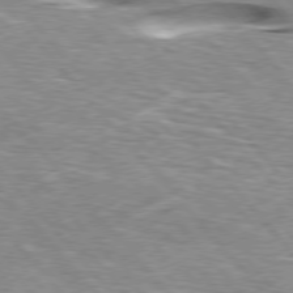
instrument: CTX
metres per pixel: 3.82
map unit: lApd
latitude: 76.2522
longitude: -61.3670
